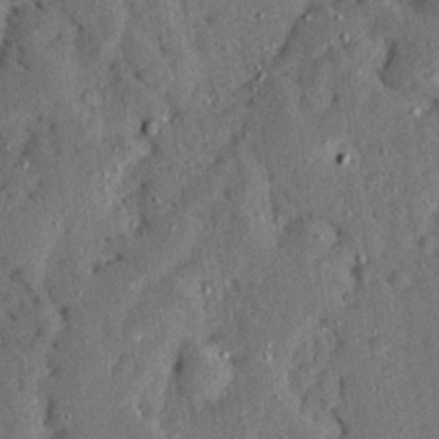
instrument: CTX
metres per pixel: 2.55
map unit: Ave
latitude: 13.5560
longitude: -137.3482
